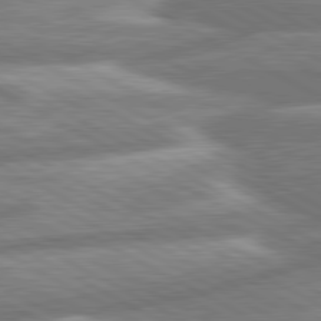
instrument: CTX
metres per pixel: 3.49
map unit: lApd
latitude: 80.7624
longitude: -166.4790
